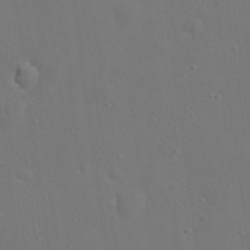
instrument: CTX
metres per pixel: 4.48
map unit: Nhu
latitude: 17.7828
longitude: -30.1389
